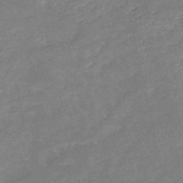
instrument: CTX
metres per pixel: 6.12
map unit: HNb
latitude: -51.8044
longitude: -40.8191
